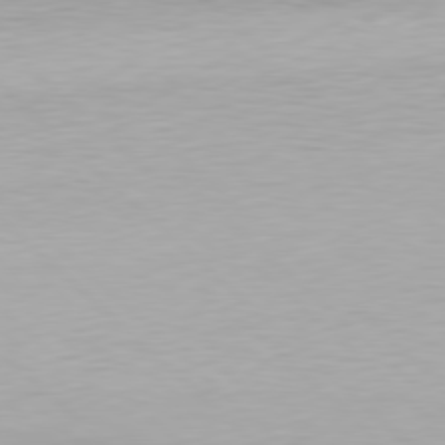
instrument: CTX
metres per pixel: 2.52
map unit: Hpe
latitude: 78.2523
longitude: -167.9339
